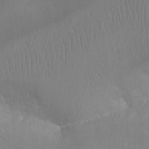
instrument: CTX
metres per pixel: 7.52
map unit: Aa
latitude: -12.7463
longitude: -68.0255
